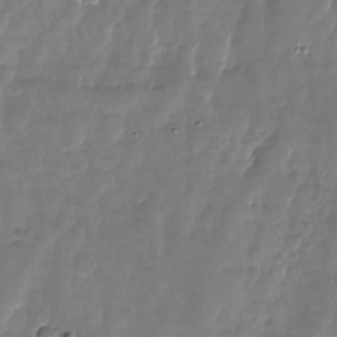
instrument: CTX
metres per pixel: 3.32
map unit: Nhu
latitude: -27.8800
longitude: -60.4601
